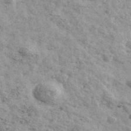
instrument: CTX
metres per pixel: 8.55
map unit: Ave
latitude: 41.8016
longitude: -108.7057
